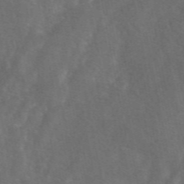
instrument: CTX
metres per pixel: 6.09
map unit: eAb
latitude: 49.7261
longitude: 119.0864
